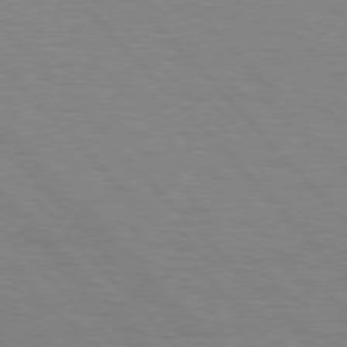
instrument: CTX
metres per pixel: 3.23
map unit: Hpe
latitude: 76.6679
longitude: -126.3656
